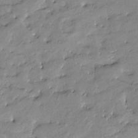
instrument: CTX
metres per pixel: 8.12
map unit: Htu
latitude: -9.1053
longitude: 176.9164
